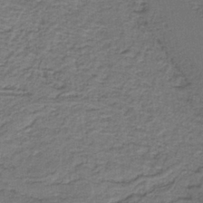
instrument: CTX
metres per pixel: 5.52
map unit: lHb
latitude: -37.8800
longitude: 56.8975
